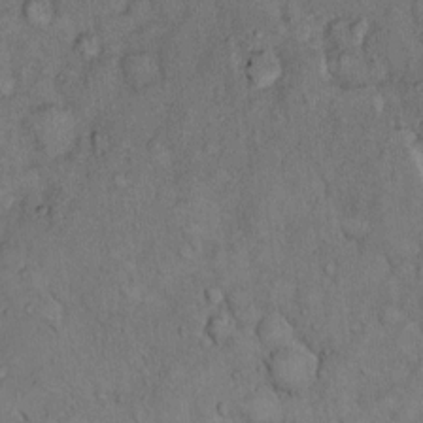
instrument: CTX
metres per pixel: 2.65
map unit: Hto
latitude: 10.9325
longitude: -60.9513
